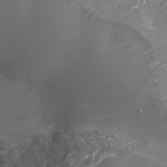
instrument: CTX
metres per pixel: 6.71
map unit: Nhe
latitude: -35.9178
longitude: -91.1781
